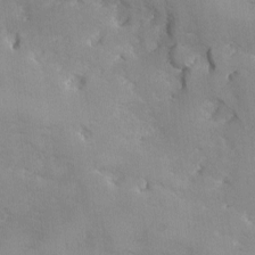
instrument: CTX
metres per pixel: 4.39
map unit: Ave
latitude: -9.0675
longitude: -117.3104
